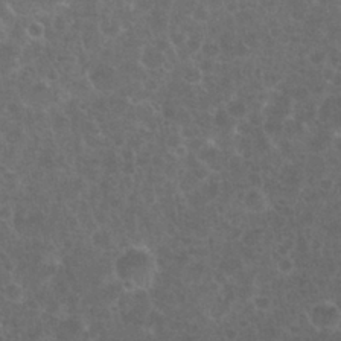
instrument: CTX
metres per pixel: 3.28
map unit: Nhu
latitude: 26.1767
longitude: -51.0647
